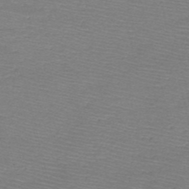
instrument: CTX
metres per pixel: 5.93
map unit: HNb
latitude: -49.7667
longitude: -41.8016
